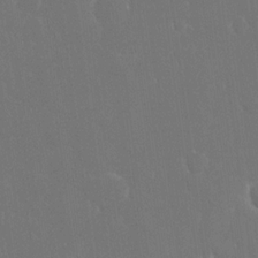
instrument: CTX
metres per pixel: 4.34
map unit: eHh
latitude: 15.5749
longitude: -72.4034
